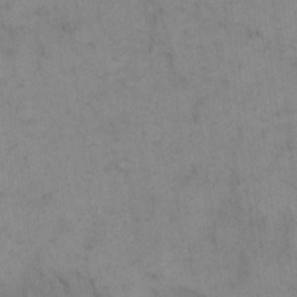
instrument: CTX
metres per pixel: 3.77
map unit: eHh
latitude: 15.1404
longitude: -66.7624
